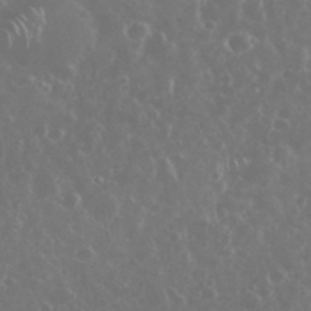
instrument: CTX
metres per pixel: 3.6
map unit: eHh
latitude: 34.2333
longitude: -60.8380
